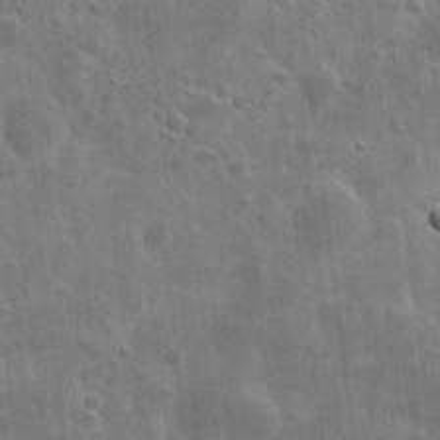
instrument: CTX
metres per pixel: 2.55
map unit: eHh
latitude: 7.9717
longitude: -72.9325
